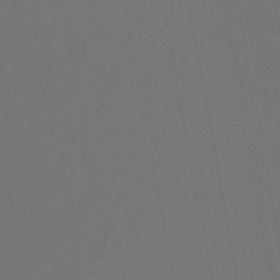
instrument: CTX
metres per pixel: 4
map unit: lHb
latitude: -47.9367
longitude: 80.1795
